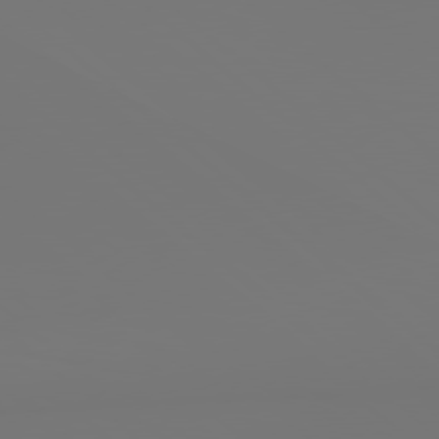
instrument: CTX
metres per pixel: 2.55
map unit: Hpe
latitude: 78.7624
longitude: 178.4440
